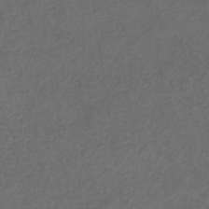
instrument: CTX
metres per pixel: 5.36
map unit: eHb
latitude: -32.1039
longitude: 72.4251
